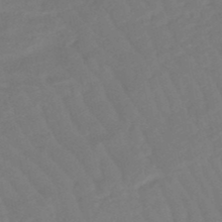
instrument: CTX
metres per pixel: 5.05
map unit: lHb
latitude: -49.6344
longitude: 82.8597
